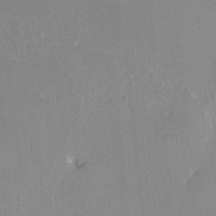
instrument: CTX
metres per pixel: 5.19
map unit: HNhu
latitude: 5.8583
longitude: 10.1417
